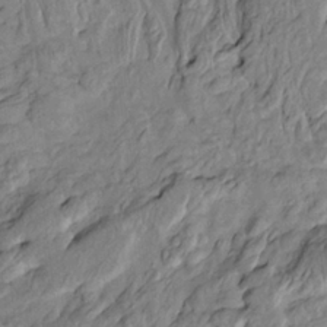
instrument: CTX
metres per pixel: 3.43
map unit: HNhu
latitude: 10.6491
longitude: 24.1606
